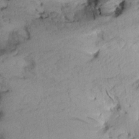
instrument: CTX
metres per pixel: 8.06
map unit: Aa
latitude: 10.7624
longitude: -143.1592
